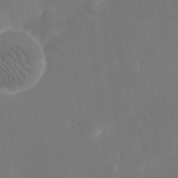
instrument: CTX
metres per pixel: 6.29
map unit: eHh
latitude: 19.6127
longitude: -67.6882
